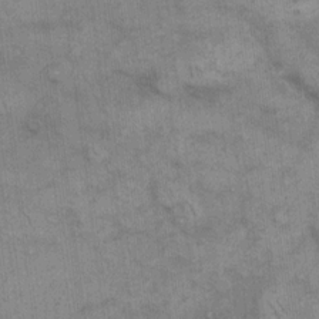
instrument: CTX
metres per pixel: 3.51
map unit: eHh
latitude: 13.8395
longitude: -65.5371
